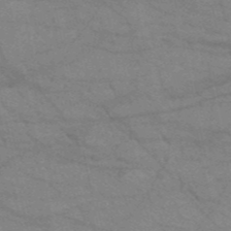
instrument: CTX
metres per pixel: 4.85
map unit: HNb
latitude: -52.1983
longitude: -43.0270
